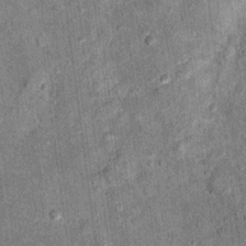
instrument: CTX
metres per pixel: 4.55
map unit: Ht
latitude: 11.0081
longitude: -38.1956
